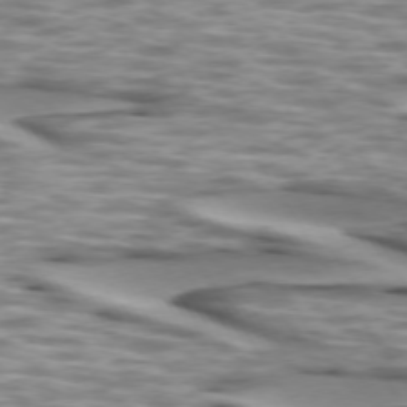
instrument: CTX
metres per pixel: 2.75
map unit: lApd
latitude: 73.8962
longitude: -57.1970
